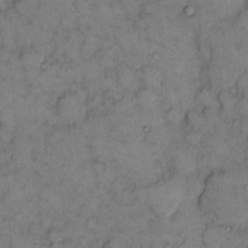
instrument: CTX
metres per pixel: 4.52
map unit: eHh
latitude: 12.0822
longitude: -62.8380
